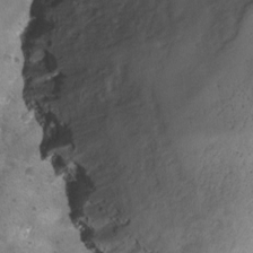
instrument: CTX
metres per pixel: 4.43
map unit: Ave
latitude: -7.8800
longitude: -119.7449
